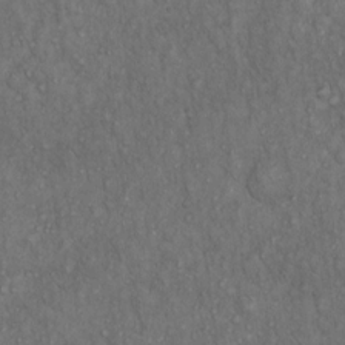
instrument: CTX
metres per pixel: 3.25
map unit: Hto
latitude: 15.8017
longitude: -56.5923
